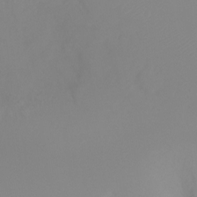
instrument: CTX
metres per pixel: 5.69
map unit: Ht
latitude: -16.1606
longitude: -43.9717
